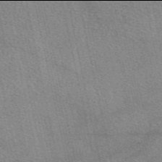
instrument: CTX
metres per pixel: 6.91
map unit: eAb
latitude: 49.9906
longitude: 114.3117
